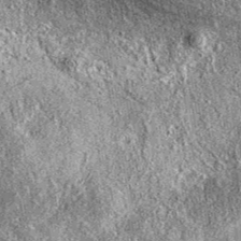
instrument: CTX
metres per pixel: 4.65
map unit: eAb
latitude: 36.9325
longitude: 111.0486
